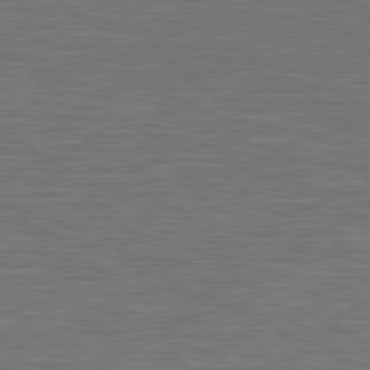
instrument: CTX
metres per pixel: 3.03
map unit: lApd
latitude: 79.2348
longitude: -91.1781
